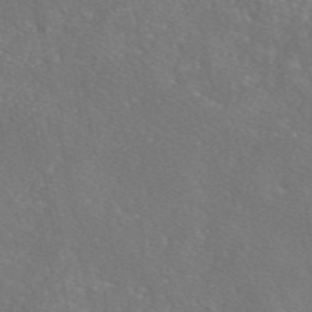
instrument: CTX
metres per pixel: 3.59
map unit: eAb
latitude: 46.9892
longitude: 110.4440
